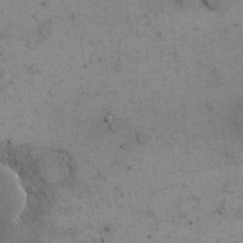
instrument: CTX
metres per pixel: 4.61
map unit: eHh
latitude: 16.1389
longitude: -67.3670
